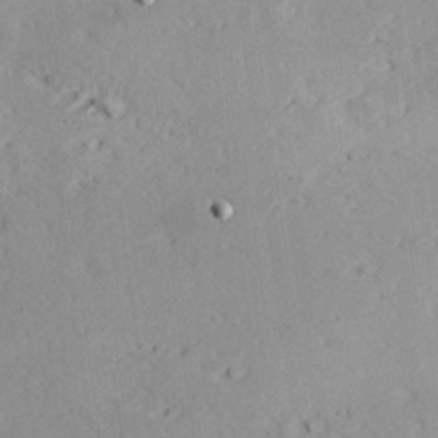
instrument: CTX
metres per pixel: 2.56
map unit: Hve
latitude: 25.7827
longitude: -94.1956
